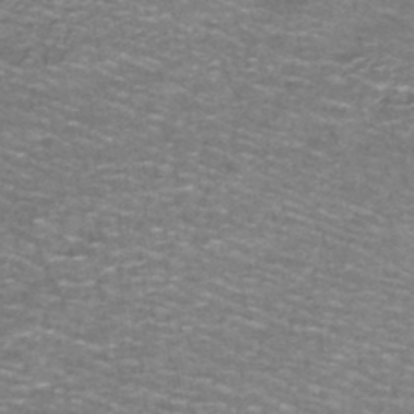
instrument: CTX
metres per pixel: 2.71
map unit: lHb
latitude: -43.6343
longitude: 54.4629
